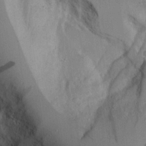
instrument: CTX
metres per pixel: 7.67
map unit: Aa
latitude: 26.1389
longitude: -132.3467
